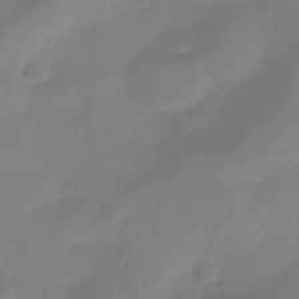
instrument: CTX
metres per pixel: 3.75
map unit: HNhu
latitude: -40.7085
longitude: 100.5573
